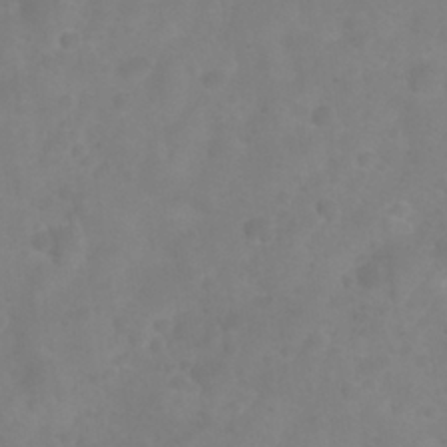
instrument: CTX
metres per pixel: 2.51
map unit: Nhu
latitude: 27.4238
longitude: -55.2537
